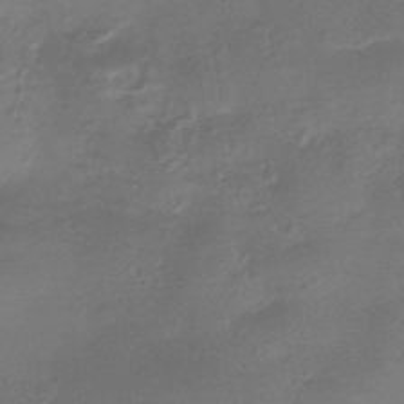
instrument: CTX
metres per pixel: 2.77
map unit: HNhu
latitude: -42.8596
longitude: 89.8611
